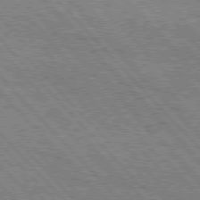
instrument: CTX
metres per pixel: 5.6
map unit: Hpe
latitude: 76.5168
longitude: -151.0647
